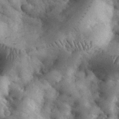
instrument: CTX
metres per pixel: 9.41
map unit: eHh
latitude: 33.1781
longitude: -68.1956
